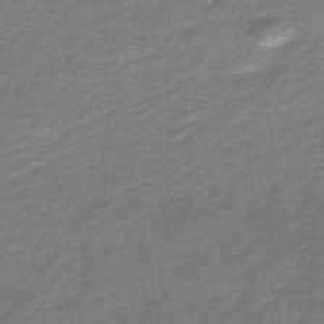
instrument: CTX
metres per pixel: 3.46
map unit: lHb
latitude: -44.1606
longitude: 69.5777
